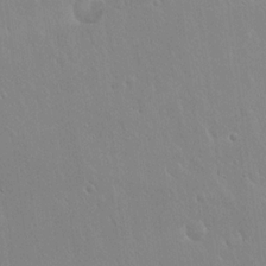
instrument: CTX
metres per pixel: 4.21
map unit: Hto
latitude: 17.5560
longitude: -58.1200
